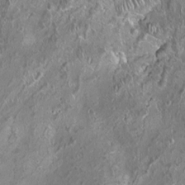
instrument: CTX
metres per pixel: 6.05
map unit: HNhu
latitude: -0.1039
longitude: 0.9920
